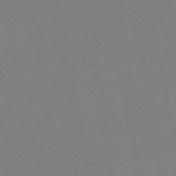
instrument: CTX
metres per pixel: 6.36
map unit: HNb
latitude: -48.8408
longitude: -48.5357
